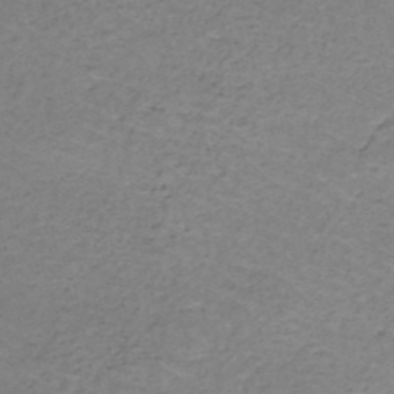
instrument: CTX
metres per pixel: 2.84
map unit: HNb
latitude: -50.4440
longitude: -53.9717
